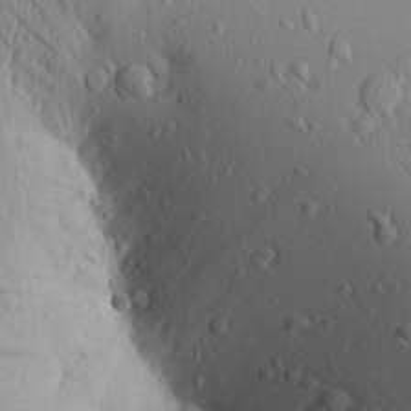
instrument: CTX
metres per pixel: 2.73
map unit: Aa
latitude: 19.0458
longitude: -148.1956
